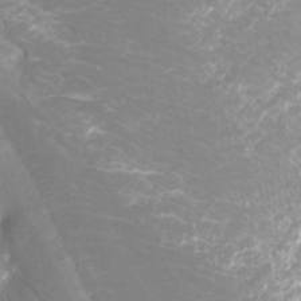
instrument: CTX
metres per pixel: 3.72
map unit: Htu
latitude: -12.0850
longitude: -72.1200
